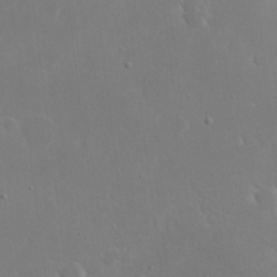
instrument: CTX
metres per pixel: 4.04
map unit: eHh
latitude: 20.4601
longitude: -71.2537
